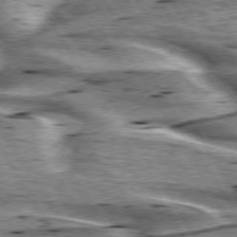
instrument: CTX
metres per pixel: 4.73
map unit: lApd
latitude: 75.6505
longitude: -59.4426
